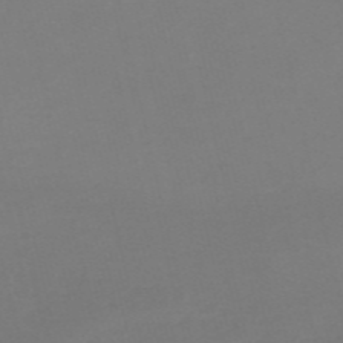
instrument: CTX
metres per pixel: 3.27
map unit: HNb
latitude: -55.8423
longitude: -42.6113
